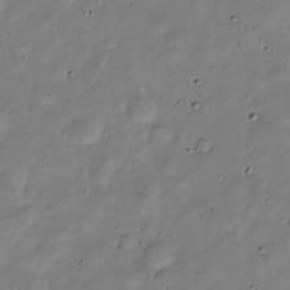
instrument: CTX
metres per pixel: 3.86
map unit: Nve
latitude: -25.7855
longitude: 106.1795
